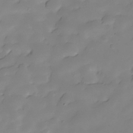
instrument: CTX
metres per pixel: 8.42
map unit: Hve
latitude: -28.7463
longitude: 91.8990
